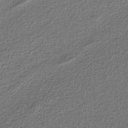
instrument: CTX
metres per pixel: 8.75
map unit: eAb
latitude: -38.2551
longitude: 52.7085
